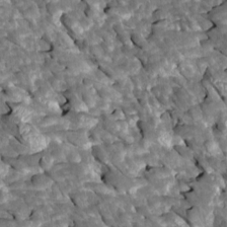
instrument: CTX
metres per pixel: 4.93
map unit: Htu
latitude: 1.3481
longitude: 142.6518
